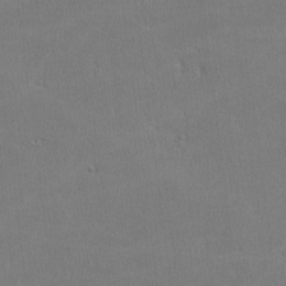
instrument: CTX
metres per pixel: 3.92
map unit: lHvf
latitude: -11.4832
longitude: -101.1214
